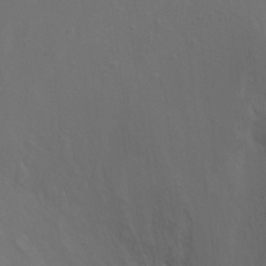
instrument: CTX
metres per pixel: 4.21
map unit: Ht
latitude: -10.5196
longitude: -34.0255
